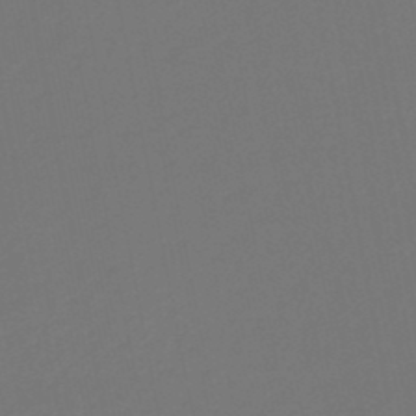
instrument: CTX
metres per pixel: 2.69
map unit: HNb
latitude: -46.9164
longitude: 56.8030
